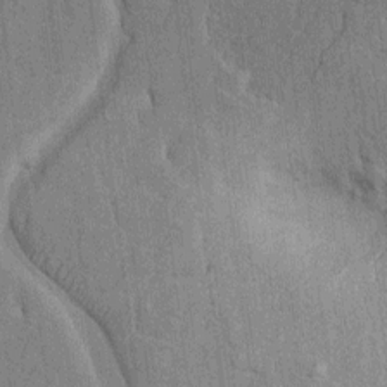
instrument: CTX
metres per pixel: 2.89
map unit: Htu
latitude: -5.7477
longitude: 152.6896
